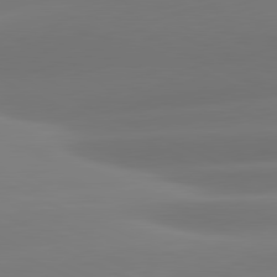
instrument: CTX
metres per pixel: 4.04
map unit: lApd
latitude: 81.2348
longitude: -160.6679
